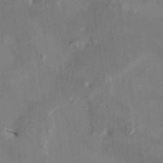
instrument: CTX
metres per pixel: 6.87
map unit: HNhu
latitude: 8.0822
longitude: -1.0647
